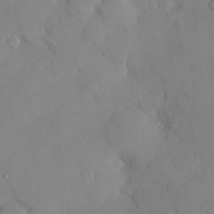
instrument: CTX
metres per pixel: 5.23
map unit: Hve
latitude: -9.8422
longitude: 176.0094
